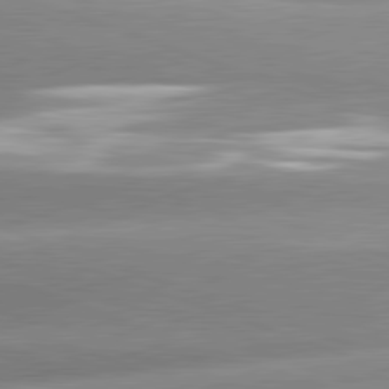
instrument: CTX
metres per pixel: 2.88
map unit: lApd
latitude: 81.5182
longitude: -158.6113
